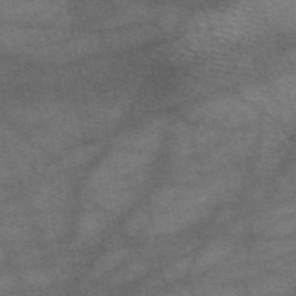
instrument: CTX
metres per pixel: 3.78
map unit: eAb
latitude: 50.5356
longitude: 110.0850
